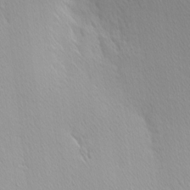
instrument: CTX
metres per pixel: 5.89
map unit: Hve
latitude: 12.0444
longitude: -90.3278
